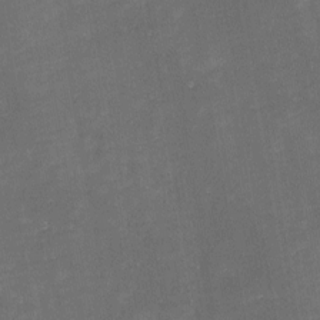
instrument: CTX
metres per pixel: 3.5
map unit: eHh
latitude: -1.2943
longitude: -79.2537
